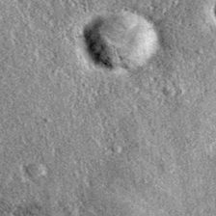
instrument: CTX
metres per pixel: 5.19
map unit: eAb
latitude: 36.9513
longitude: 110.9353
